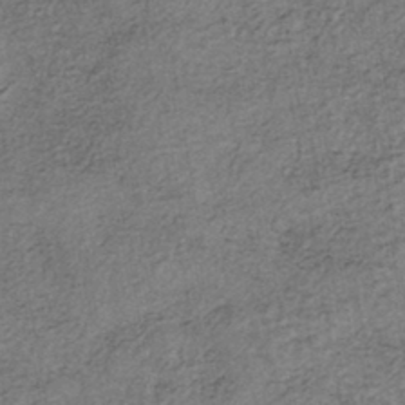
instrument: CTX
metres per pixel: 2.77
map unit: eHh
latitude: -42.8974
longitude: 120.3495
